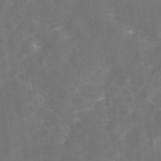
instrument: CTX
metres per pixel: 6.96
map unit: eAb
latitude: 46.2712
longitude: 126.4440
